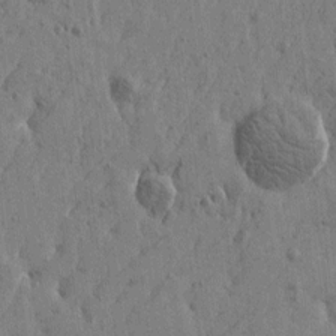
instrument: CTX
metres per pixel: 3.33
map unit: Htu
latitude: -5.8422
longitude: 179.6722
